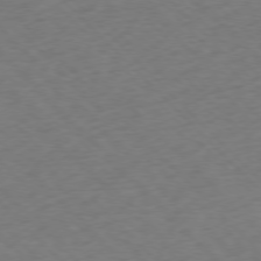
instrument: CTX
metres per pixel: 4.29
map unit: Ap
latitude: -77.2376
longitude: -85.8206
